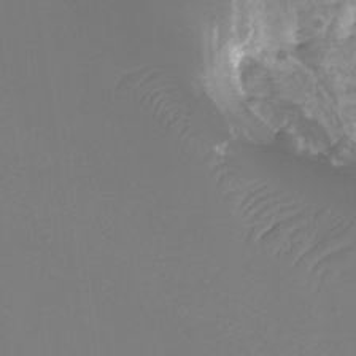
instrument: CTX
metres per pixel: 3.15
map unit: Htu
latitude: -12.6141
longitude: -72.1011
